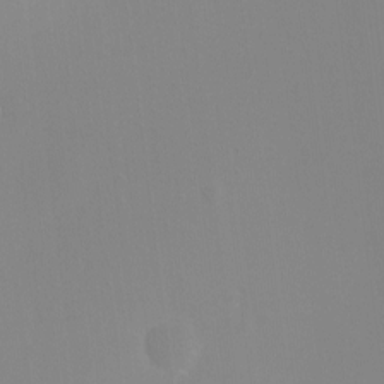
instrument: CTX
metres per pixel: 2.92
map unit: Ht
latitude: -6.3117
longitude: -20.3468
